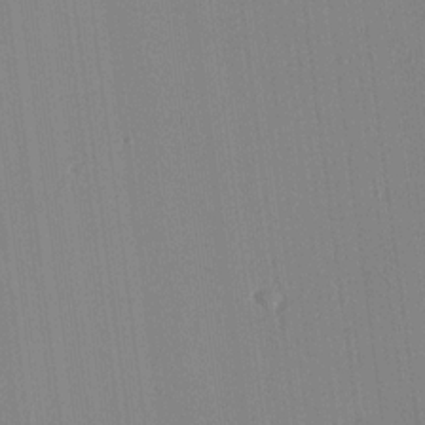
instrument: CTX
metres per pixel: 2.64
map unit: lHvf
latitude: 18.3845
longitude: -112.5357
